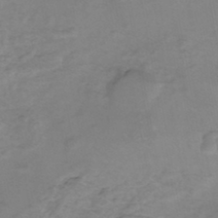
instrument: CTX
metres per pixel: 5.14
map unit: eHh
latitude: -45.7100
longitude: -29.7638
